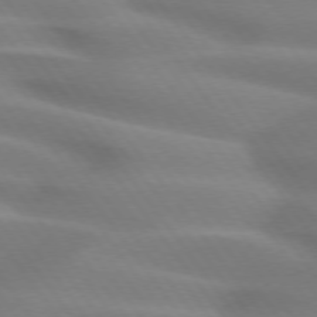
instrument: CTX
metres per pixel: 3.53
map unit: lApd
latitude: 74.4979
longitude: -59.9906
